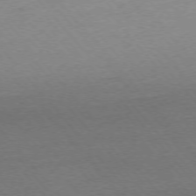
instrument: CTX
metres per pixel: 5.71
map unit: Ap
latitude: -76.0283
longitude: -94.5924
